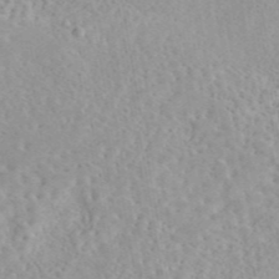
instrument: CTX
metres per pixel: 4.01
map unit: eAb
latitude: 44.2900
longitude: 115.6911
